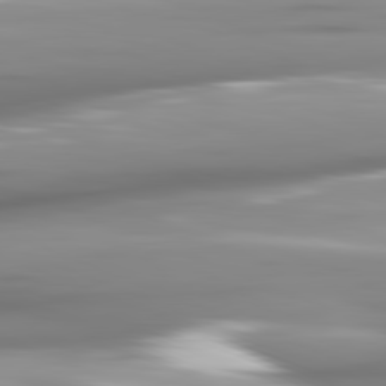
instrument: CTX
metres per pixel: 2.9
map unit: lApd
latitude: 81.6316
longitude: -143.7639
